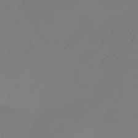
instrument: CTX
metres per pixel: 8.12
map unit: Htu
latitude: -13.9556
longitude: -49.4615
